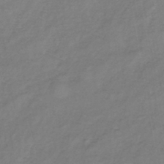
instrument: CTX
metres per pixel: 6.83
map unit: lHb
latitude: -38.5763
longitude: 72.1417
